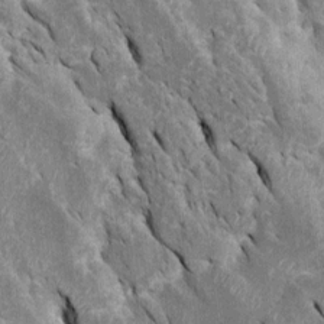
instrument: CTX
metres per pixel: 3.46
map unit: Htu
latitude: -0.5196
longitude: 149.2376
